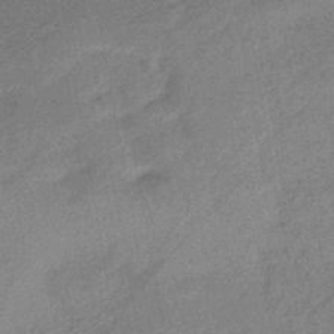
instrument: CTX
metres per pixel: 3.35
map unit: eHb
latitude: -42.1038
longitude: 84.3684
